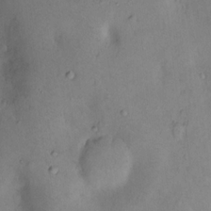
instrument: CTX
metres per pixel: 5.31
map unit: Nhu
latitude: 13.3482
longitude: -29.6883
